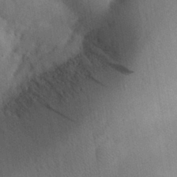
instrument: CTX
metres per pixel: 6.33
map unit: Aa
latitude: 28.7813
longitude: -146.5357
